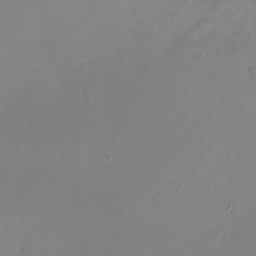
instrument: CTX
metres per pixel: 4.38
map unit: eHh
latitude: -9.1431
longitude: -68.4601
